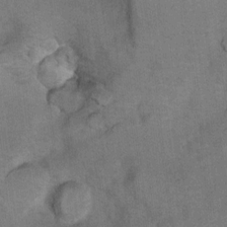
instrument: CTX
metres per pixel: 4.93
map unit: Ht
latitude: 7.6316
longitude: -30.2901
